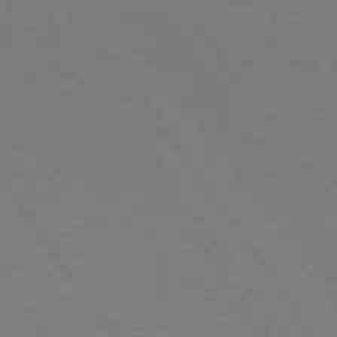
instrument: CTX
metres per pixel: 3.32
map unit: Hpe
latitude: 74.7435
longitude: -137.3293
